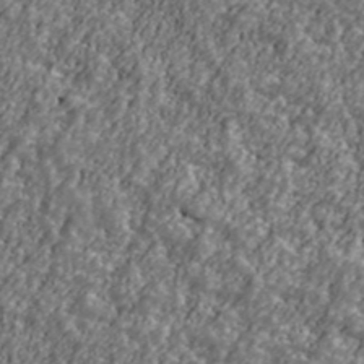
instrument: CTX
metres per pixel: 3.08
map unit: Ave
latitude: 41.9717
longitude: -111.5749
